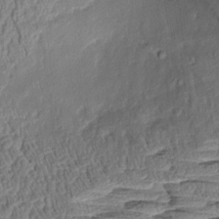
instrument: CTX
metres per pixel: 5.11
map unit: Aa
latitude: 8.6491
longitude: -133.1781
